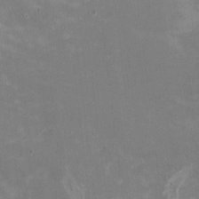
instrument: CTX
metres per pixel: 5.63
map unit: HNhu
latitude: -0.5385
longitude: -4.0822
